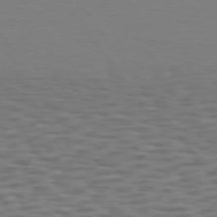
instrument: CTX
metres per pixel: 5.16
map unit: Hpe
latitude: 74.2900
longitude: -133.2159
